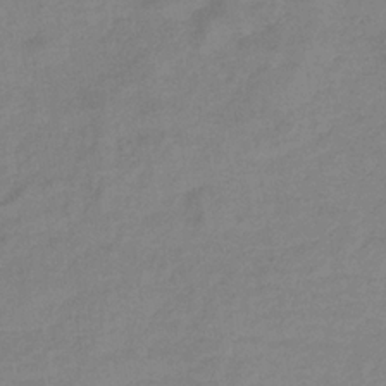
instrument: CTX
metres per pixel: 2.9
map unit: eHb
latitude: -33.0487
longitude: 74.9353
